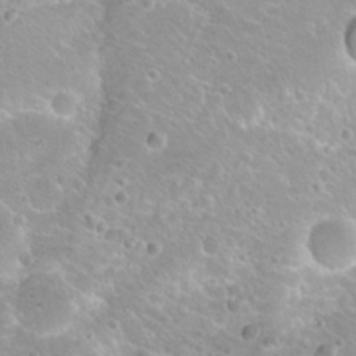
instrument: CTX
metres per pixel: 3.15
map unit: Hto
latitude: 20.5924
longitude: -32.4790
